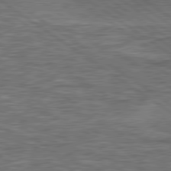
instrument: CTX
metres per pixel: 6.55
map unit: lApd
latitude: 79.4427
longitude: 173.1620
